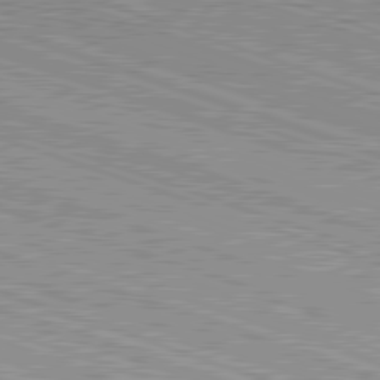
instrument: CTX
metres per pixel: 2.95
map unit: Hpe
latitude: -82.8408
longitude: 8.1795
